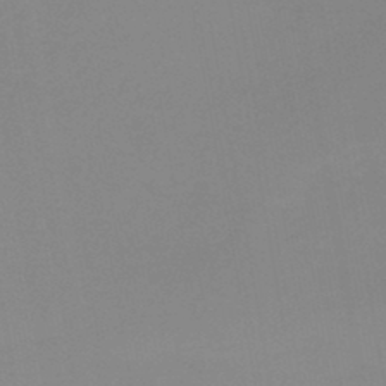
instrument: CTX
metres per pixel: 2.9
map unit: HNb
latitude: -45.5777
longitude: -44.7624
